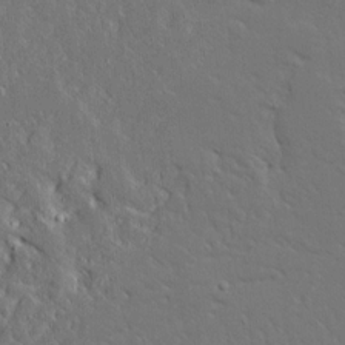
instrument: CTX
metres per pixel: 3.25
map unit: Ave
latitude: 14.9703
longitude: -139.5560
